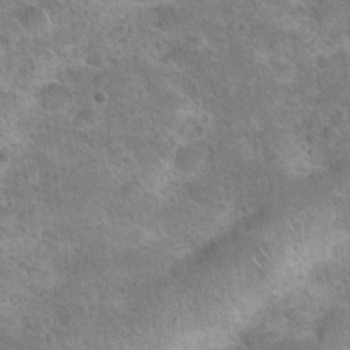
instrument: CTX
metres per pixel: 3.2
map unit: Hto
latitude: 21.5560
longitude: -49.1592
